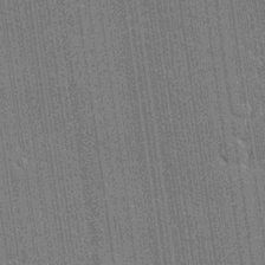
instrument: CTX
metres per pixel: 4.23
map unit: lHvf
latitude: 19.2726
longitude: 142.6140
